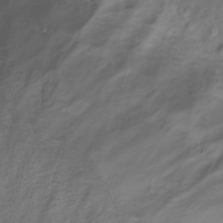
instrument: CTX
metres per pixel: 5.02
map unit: Hve
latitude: -30.3873
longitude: 89.9745
